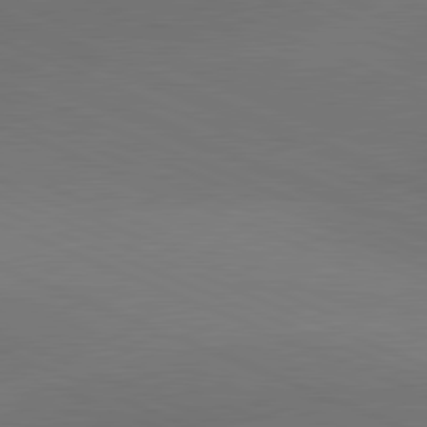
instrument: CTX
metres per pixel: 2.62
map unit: lApd
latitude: 81.5560
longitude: 136.0283
